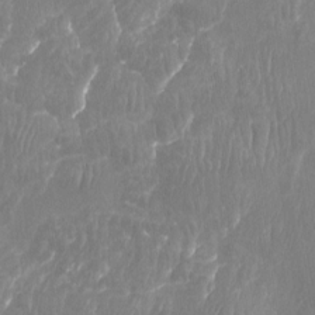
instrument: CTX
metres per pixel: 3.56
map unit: Htu
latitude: -9.3698
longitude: -75.6127
